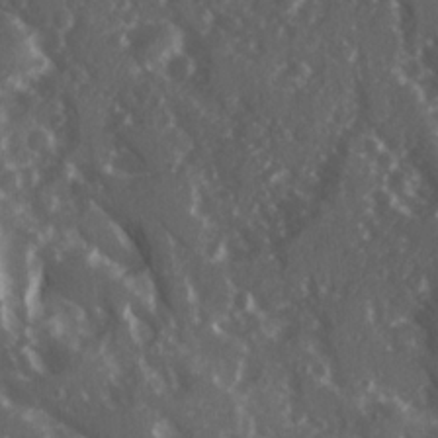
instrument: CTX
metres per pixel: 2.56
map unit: Ave
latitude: 15.6316
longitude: -131.1404
